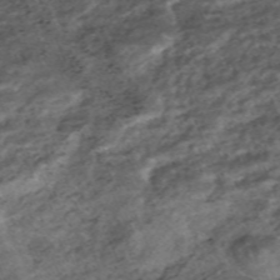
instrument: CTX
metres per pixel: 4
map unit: ANa
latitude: -41.8611
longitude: 104.1794
